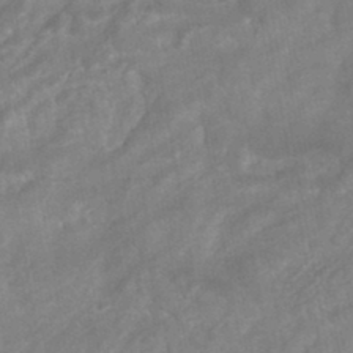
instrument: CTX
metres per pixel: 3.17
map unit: HNhu
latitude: -45.5021
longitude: 92.2550
